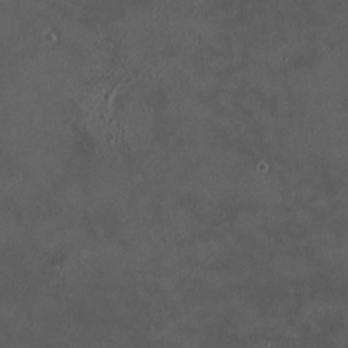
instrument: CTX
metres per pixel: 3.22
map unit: HNhu
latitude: 8.0255
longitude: 10.4251
